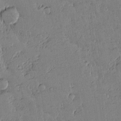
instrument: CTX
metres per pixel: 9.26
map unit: lAvf
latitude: 14.5357
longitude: -127.2348
